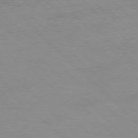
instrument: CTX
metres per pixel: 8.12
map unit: Hpe
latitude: -77.5210
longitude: 11.7667
